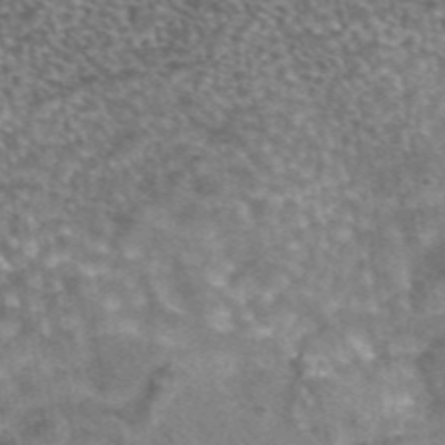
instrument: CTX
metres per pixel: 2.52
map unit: eAb
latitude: 44.7246
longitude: 105.1998
